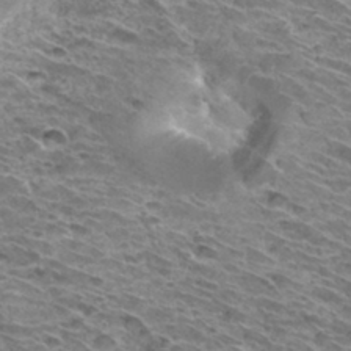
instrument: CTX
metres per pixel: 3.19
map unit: Hto
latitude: 33.0081
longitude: -40.0822
